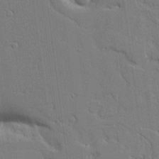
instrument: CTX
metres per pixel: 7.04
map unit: Aa
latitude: 20.9325
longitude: -124.6868
